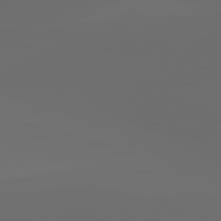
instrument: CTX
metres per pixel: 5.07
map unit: lApd
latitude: 83.5749
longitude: -129.3482
